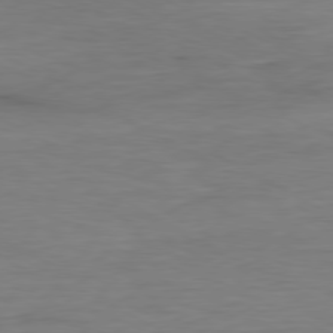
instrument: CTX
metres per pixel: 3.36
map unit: Ap
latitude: -80.1039
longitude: -83.4993
